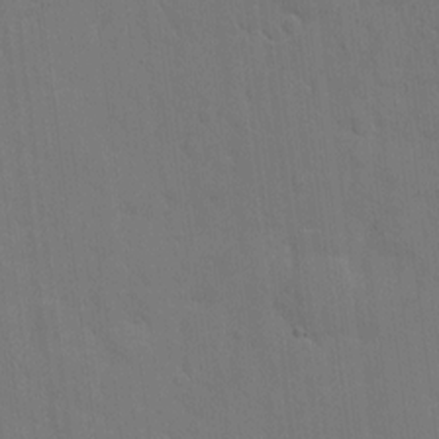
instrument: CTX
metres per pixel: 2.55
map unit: eHh
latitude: 7.2159
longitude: -67.5182
